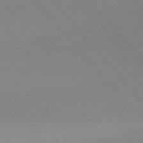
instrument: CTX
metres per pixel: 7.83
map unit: Ap
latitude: -76.2550
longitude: -86.7813
